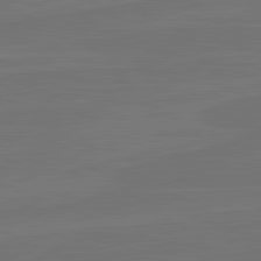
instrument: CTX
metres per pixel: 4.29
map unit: lApd
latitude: 82.2711
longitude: -179.9717
